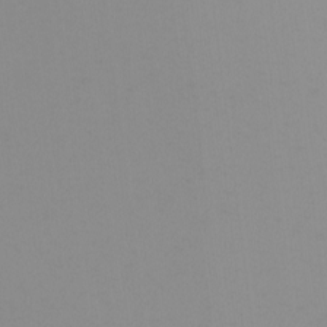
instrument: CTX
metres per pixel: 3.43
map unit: Nhu
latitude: -8.2739
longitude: -94.9325
